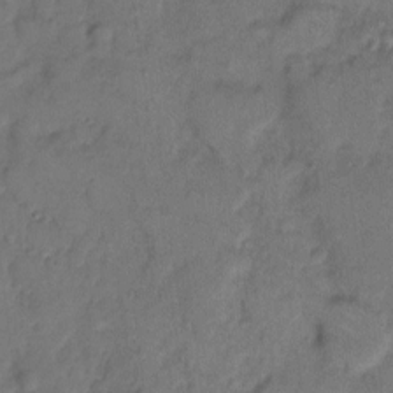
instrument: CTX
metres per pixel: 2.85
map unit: eHh
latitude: 8.8380
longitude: -62.3468
